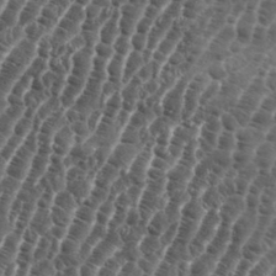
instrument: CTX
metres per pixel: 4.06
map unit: eHh
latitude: 36.7813
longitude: -136.6491
